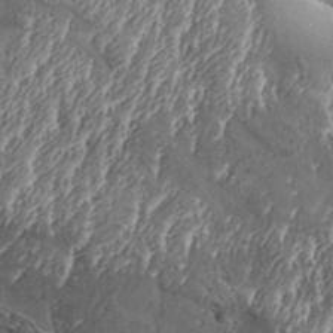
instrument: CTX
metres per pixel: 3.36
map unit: Aa
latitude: 33.3860
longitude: -134.8758
